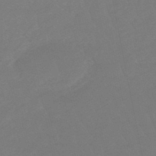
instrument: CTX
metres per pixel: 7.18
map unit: lHb
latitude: -49.3699
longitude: 82.8408
